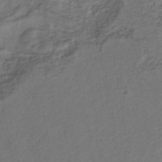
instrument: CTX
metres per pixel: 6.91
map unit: lHb
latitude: -42.8030
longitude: 78.1983
